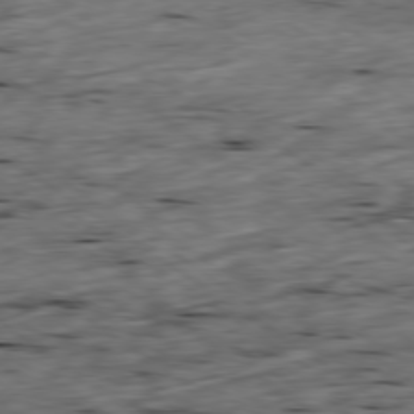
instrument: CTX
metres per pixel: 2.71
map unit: Ap
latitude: -79.4454
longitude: -89.8962
